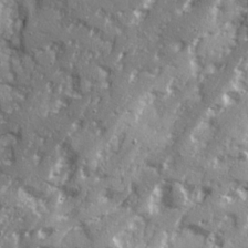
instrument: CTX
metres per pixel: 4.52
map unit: Ave
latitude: 20.9325
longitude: -131.0459
